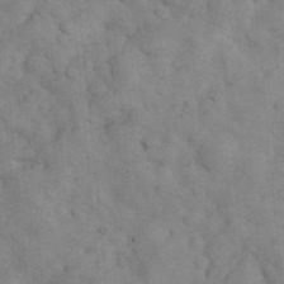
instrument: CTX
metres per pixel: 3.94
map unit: eHh
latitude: 31.9528
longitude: -66.7246
